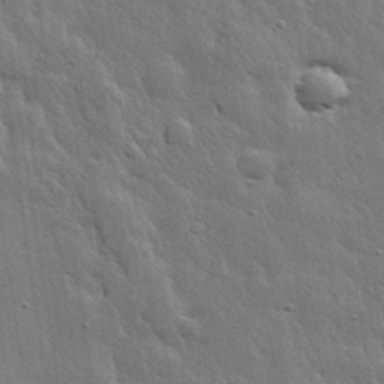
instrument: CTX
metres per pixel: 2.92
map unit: eHh
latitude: 31.1404
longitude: -78.7435
